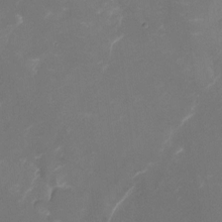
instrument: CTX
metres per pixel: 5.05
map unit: Nhu
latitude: -9.1998
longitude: -42.3656
